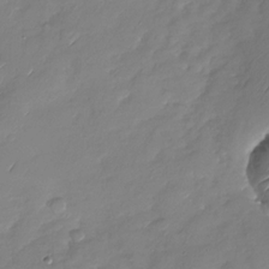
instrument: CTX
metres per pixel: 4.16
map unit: Nhu
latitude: -28.3117
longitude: -61.4993
